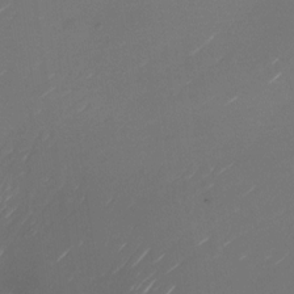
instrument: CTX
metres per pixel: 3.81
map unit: Nhu
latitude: -27.1809
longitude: -72.6302
